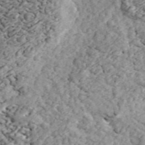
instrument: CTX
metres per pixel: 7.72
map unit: ANa
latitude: 44.4979
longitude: 46.6518
